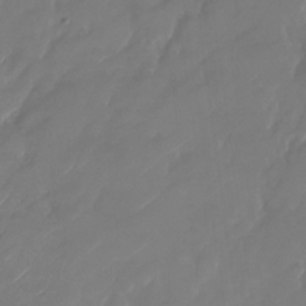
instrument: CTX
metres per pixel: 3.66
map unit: Nhu
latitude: -28.8975
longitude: -71.9528
